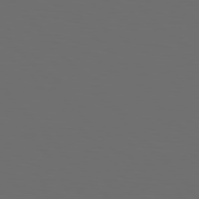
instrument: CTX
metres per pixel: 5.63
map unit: Hpe
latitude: 76.6112
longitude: -141.7071
